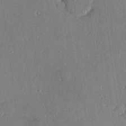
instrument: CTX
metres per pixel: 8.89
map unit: Hve
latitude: 25.8961
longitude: -93.0836
